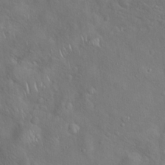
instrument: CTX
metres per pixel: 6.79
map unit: Hto
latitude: 17.5560
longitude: -53.1403
